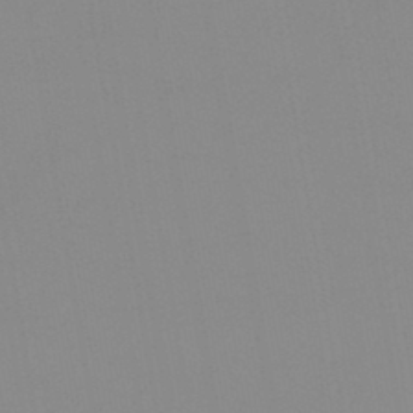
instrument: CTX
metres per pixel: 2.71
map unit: lHb
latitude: -44.0850
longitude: 68.0850
